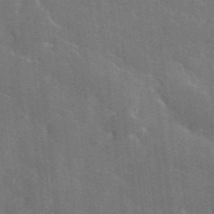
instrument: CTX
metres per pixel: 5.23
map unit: lHvf
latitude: 36.6302
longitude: -90.7813
